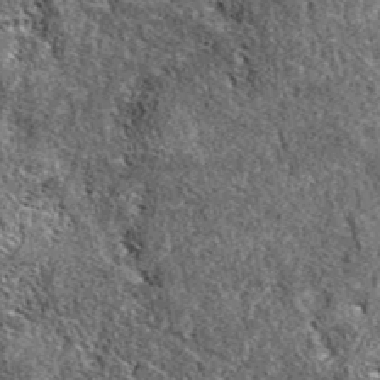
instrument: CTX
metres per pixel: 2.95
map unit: eAb
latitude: 38.2145
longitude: 110.5574
